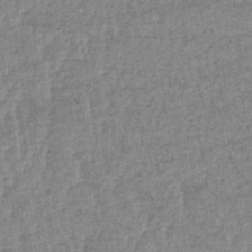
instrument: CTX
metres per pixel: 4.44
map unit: lHb
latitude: -34.0283
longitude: 70.6896
